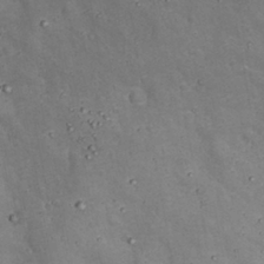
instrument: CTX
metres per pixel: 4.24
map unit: Nhu
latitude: 22.3656
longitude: -66.9324
